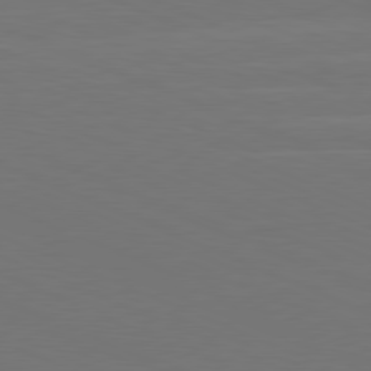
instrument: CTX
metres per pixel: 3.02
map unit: Hpe
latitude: -82.1039
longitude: 20.0661
